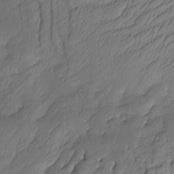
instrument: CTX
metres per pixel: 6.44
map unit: Nhu
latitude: -7.2754
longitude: -93.5749
